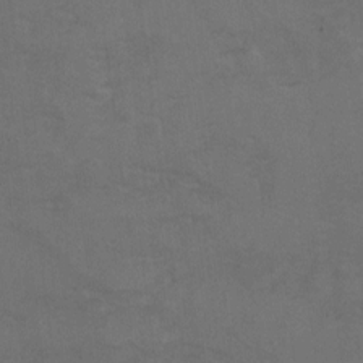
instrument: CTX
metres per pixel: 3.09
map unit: Hto
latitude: 6.5357
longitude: -35.2914
